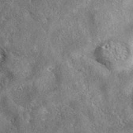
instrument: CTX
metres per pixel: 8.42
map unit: eAb
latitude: 37.1970
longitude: 112.8975
